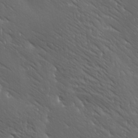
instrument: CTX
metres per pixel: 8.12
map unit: Ave
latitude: 19.2537
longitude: -137.9906
